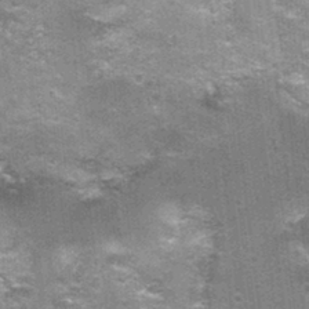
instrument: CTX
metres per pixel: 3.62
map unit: Nhu
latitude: 2.2333
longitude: -17.1970
